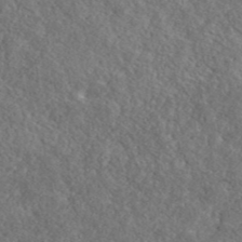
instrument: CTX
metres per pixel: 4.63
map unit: lHvf
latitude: 42.2334
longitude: -88.6491
